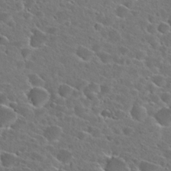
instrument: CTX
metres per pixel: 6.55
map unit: Hto
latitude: 24.5545
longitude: -45.5560
